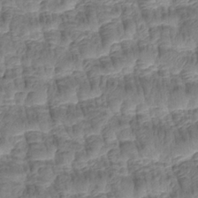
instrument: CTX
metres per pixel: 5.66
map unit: Htu
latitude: -5.1998
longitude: 178.2928
